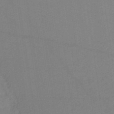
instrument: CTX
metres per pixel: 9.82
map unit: HNb
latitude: -53.8611
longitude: -49.1214
